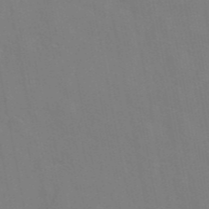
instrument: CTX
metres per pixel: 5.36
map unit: eAb
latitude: 45.3481
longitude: 121.5966
